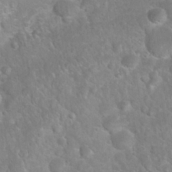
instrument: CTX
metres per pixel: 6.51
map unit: Nhu
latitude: 27.2348
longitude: -62.3468
